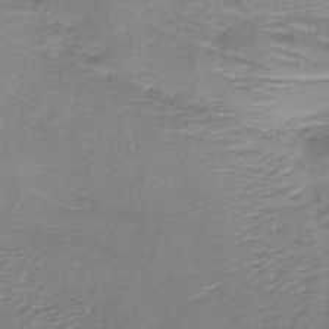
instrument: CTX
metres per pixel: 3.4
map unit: lHb
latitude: -41.6911
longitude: 59.0108
